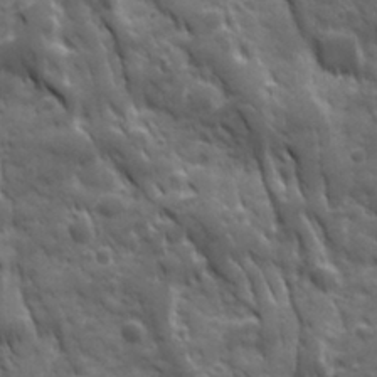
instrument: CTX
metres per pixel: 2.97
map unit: Ave
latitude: 19.4426
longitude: -133.4804
